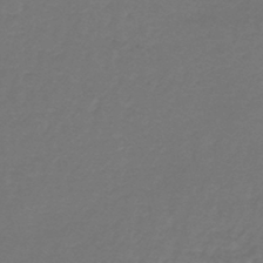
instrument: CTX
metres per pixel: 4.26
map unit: lHb
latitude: -43.1998
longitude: 62.5007
